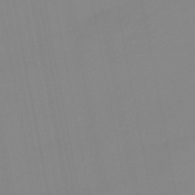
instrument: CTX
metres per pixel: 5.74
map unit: eHb
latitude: -49.0298
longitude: 84.5762
